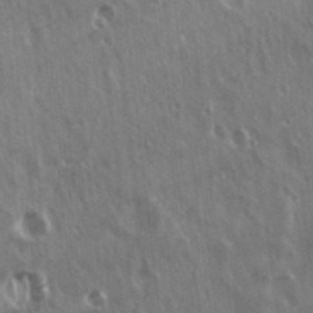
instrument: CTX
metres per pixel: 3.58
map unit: Hto
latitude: 18.1389
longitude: -57.2536
